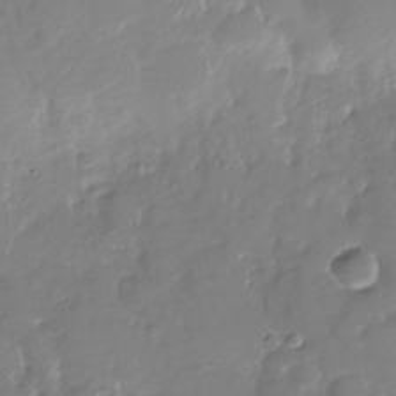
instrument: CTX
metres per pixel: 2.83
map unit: Nhu
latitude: -29.2187
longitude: -79.9339
